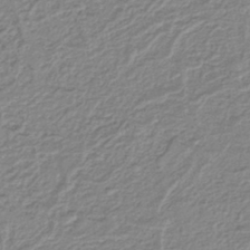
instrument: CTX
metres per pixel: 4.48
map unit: lHb
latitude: -41.6911
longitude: 62.0850
